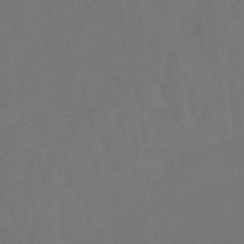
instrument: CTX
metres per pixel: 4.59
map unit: eHb
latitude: -49.5210
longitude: 83.8233
